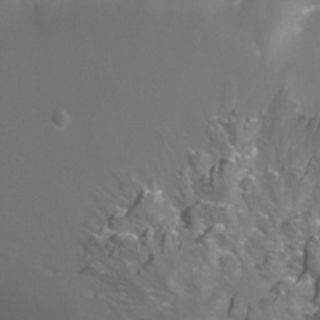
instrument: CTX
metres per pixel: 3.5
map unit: Nhu
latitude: -7.9556
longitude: -74.6491
